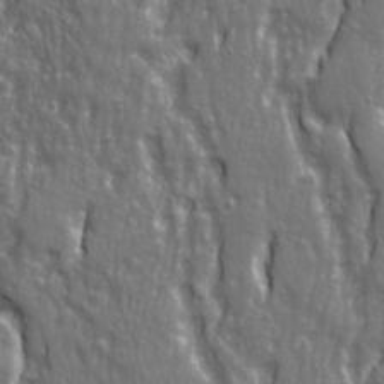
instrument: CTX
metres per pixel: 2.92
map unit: Ave
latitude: 22.7624
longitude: -133.4238
